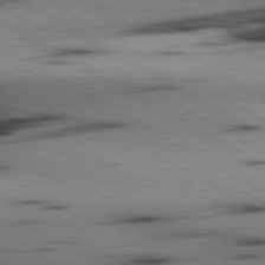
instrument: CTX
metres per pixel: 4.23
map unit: lApd
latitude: 80.1200
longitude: 162.5573
